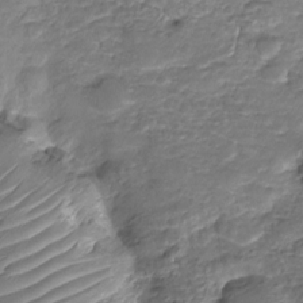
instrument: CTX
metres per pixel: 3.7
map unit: HNhu
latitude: -21.5588
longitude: 84.7841
